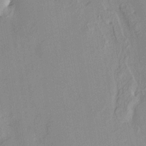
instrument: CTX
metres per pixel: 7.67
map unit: HNhu
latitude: 4.2145
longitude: 14.3496
